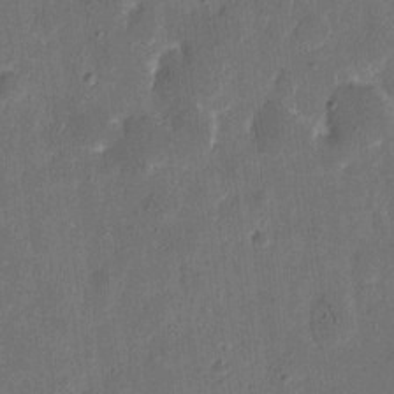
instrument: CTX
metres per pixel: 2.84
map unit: eHh
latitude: 9.8206
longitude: -68.9514
